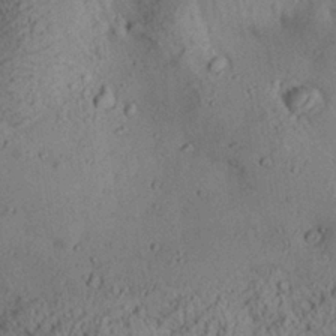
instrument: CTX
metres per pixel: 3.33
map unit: Aa
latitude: 28.3089
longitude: -135.5371
